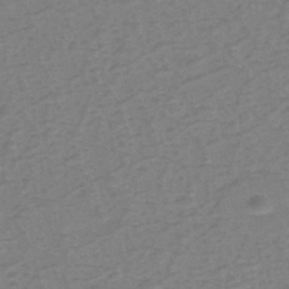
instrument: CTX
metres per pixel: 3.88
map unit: eHh
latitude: -39.9556
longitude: -28.6868
